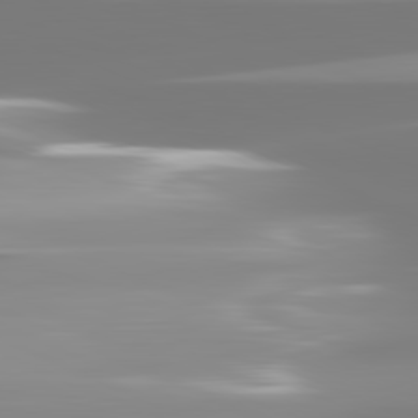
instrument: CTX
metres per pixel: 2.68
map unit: lApd
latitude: 81.8961
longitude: -148.8002
